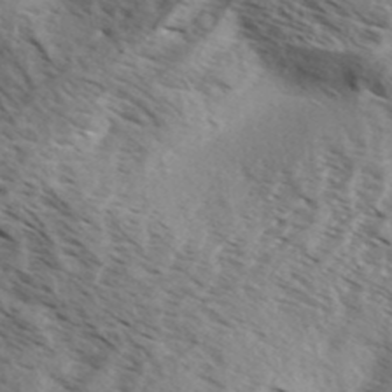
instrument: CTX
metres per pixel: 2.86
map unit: Aa
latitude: 32.6113
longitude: -139.6316
